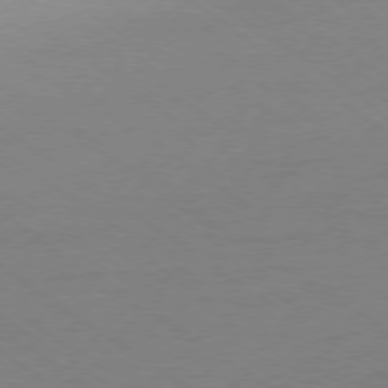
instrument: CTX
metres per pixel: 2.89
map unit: Ap
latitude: -78.9919
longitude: -94.3656
